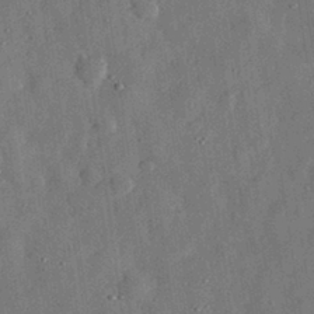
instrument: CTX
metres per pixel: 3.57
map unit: eHh
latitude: 31.0459
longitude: -75.2159
